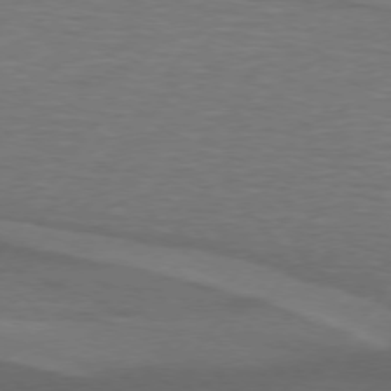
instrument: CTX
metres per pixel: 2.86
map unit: lApd
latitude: 74.4601
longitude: -78.9892
